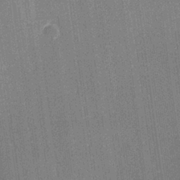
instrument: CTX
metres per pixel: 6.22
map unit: Hve
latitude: 27.3104
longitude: 144.5763
